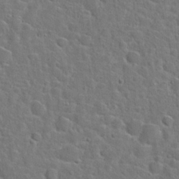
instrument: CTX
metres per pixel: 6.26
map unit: Hto
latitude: 23.4615
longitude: -46.4601
